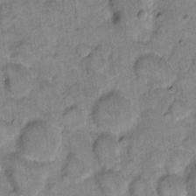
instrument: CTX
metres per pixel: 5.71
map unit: eHh
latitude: 12.8002
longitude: -65.1214
